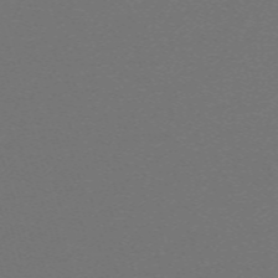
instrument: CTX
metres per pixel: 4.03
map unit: eHh
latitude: -63.5777
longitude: 52.2550
